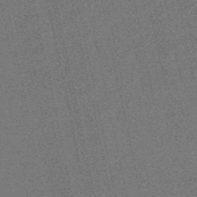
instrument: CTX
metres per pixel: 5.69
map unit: eHb
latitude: -50.1417
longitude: 79.7099
